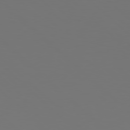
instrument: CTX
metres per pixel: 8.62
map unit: Hpe
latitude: 78.1011
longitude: -173.3481
